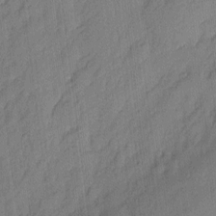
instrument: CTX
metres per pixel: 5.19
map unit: eHh
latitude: 6.1389
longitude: -75.4993
